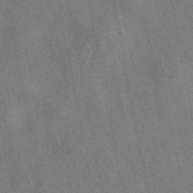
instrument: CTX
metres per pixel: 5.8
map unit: eAb
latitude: 45.5749
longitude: 108.9920
